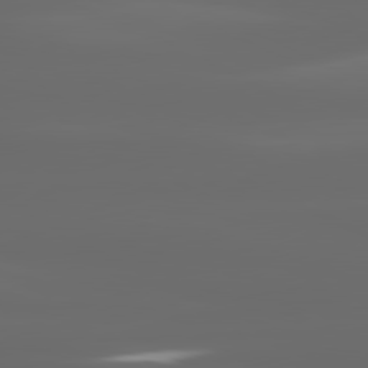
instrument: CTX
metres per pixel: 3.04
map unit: lApd
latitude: 80.9703
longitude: -137.7261
